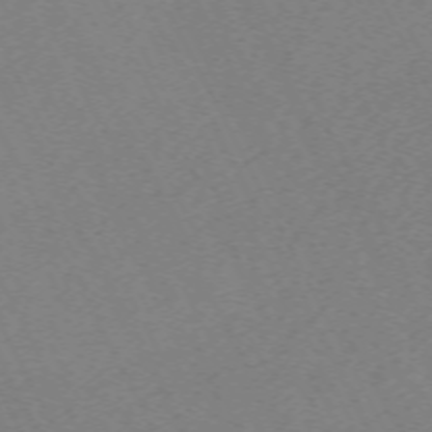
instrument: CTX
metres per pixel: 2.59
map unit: Hpe
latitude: -70.6519
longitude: 16.5952
